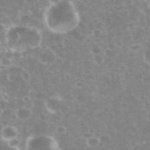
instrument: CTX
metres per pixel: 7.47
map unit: eHh
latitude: 35.7638
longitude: -59.6127
